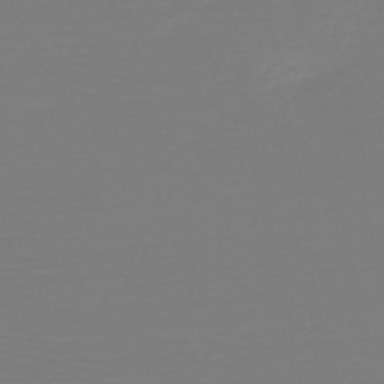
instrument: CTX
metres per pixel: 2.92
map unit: HNb
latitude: -49.6155
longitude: -43.0459
